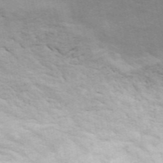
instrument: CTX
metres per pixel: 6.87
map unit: ANa
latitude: 45.5560
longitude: 26.1794
